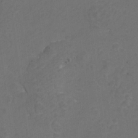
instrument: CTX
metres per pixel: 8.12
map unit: Hto
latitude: 4.6301
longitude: -32.8569
